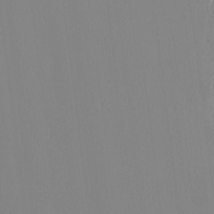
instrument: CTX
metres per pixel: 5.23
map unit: HNhu
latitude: -4.8786
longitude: 14.9164
